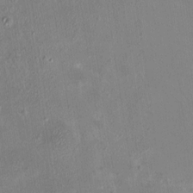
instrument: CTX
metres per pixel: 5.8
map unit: HNhu
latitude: 8.0822
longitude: 4.6518
